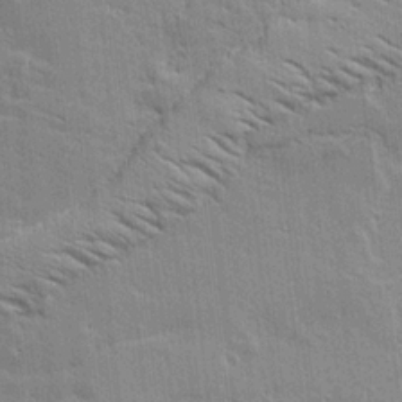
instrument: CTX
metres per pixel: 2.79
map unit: Aa
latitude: 16.8569
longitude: -124.9135
